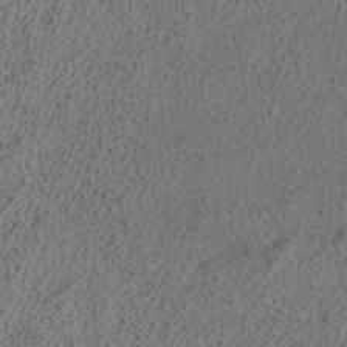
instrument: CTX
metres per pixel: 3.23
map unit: ANa
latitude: 37.5938
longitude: 16.0661
